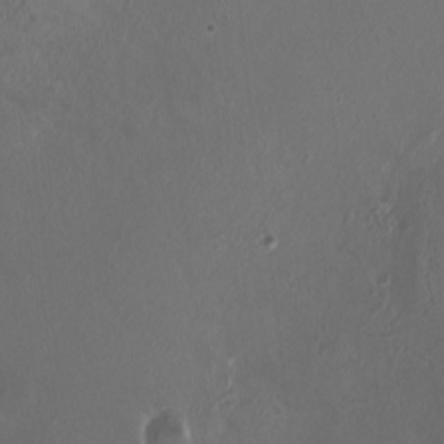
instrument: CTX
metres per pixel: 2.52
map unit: HNhu
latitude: 2.5357
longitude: -3.1592
